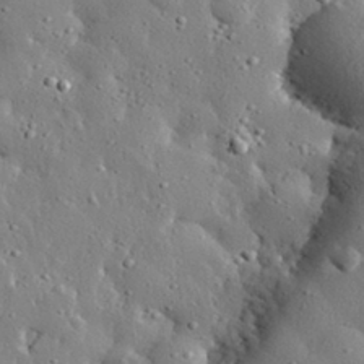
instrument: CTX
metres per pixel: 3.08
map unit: eHh
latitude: 31.0648
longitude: -80.7057
